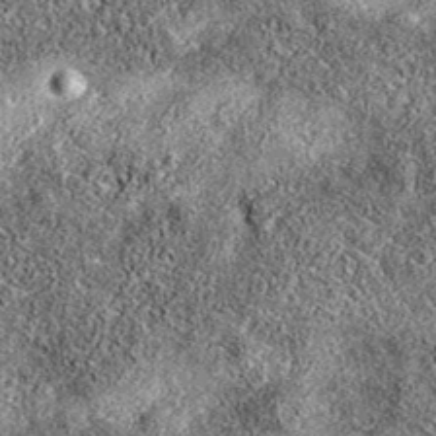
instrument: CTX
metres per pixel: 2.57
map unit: eAb
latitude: 36.6490
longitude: 106.7085
